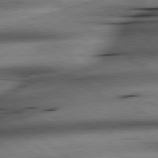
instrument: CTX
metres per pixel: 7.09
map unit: lApd
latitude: 79.1026
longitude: -140.3089
